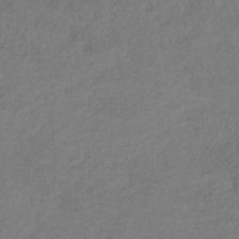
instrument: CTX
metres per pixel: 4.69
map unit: HNb
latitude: -32.2929
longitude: 58.6518
